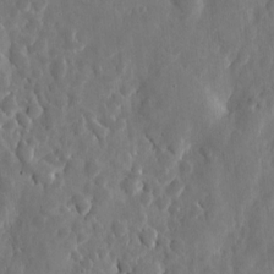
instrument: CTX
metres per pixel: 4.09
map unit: eHh
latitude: 7.4426
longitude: -72.7813
